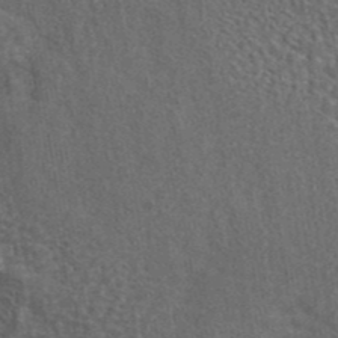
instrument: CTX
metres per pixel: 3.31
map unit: eAb
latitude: 43.0647
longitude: 106.5196
